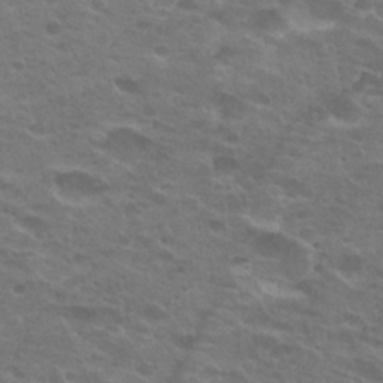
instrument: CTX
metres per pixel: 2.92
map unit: Hto
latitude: 26.1578
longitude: -29.4993
